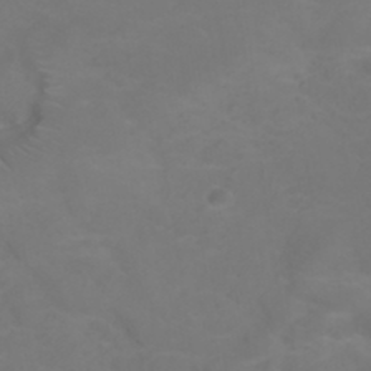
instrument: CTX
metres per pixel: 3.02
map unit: ANa
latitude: 36.5924
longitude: 14.1606
